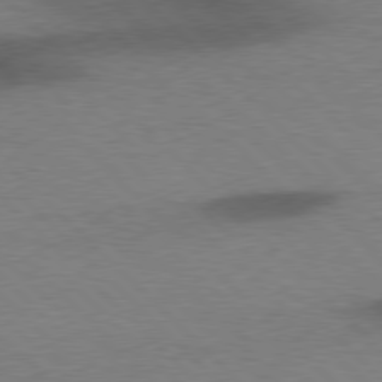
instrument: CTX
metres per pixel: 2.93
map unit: Hpe
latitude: 77.5371
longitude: -153.0270
